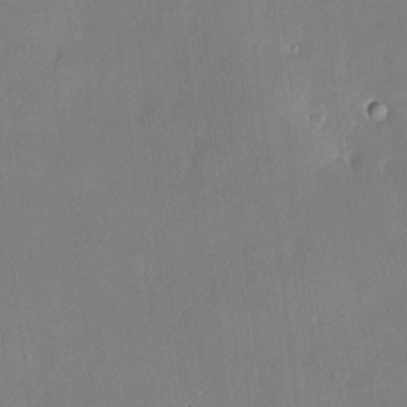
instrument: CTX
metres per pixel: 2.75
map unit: HNhu
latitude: 4.5924
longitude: 11.0298
